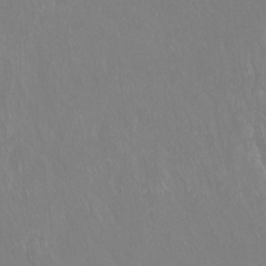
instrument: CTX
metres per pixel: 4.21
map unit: Hto
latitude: -14.1039
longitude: -42.5357
